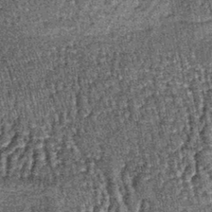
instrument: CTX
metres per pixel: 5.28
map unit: lHb
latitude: -39.8233
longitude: 66.9920
